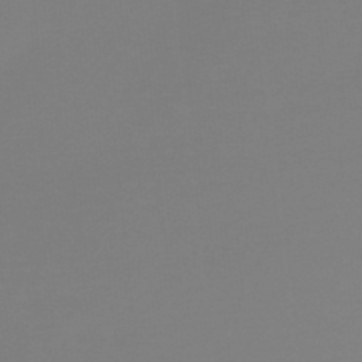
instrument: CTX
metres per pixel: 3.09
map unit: lHb
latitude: -48.8030
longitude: 65.7478
